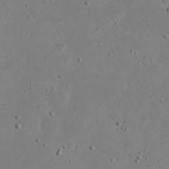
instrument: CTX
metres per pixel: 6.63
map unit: eHh
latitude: 21.4238
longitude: -68.7435
